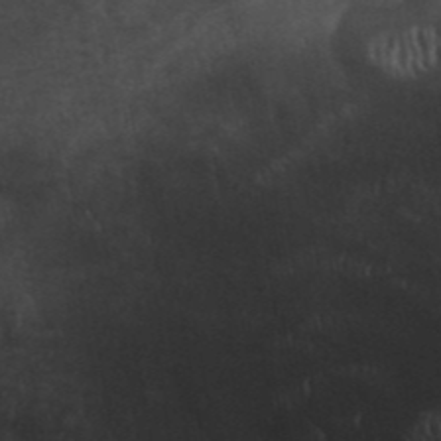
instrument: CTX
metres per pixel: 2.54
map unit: ANa
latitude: 42.1956
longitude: 54.4251
